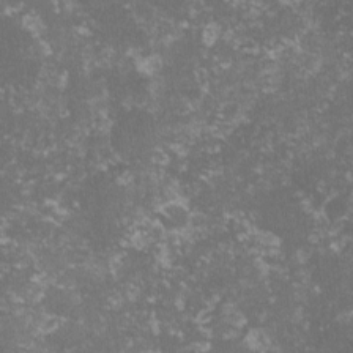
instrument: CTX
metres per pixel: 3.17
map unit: lHvf
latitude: -15.6533
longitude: -99.8016
